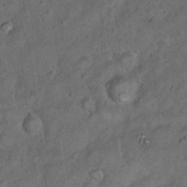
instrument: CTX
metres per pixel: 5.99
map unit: Nhu
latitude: 10.1011
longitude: -24.1955
